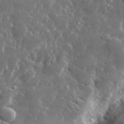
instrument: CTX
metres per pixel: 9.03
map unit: lHvf
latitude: 31.7828
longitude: -90.6302
